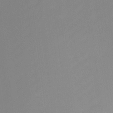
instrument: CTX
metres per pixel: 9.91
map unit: Ht
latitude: -9.6533
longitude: -37.7639
